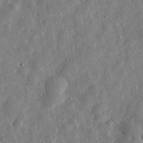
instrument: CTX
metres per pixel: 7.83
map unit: eHh
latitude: 32.5924
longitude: -76.5545
